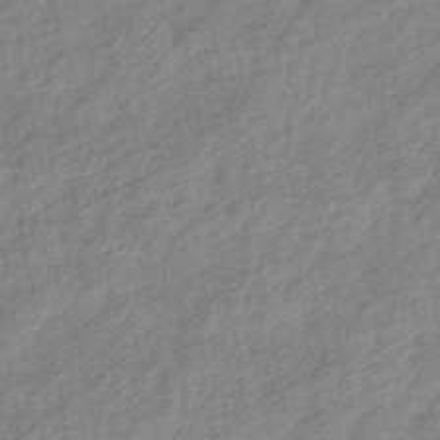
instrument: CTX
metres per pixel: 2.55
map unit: eHb
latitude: -41.4265
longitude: 83.2376
